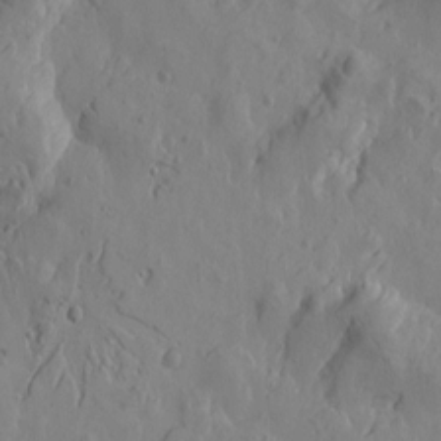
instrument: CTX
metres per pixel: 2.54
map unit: Htu
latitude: -3.4832
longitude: -176.9513
